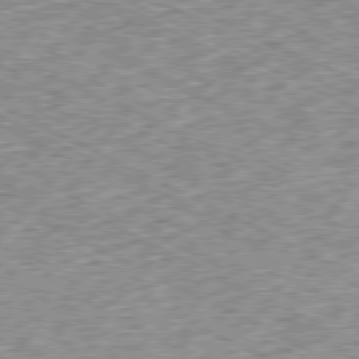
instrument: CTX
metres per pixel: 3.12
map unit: Ap
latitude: -79.6344
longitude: -67.4615
